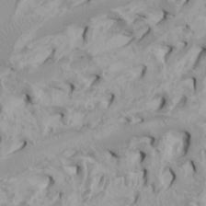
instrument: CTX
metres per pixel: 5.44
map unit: Htu
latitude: -4.5762
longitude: -88.3279
